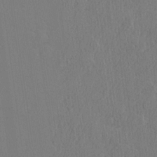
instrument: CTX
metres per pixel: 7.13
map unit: lHvf
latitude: 22.2522
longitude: 142.4062
